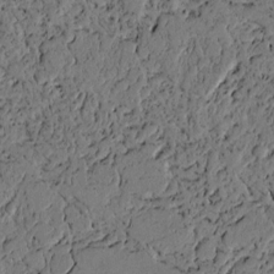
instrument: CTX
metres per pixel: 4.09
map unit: lAvf
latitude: 4.1011
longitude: 165.2943
